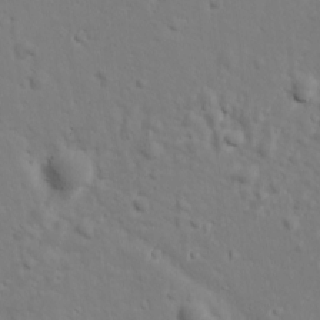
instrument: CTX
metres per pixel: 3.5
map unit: Ave
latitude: 18.7813
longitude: -132.8947
